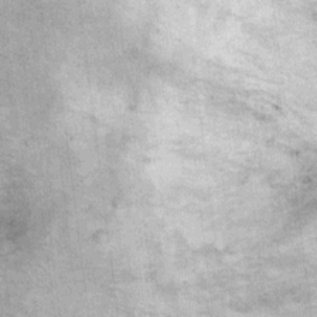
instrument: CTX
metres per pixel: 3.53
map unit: Ht
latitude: 11.6505
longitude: -38.8380
